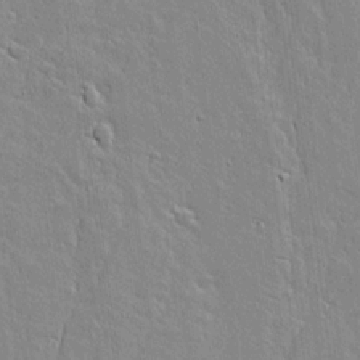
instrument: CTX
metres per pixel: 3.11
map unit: lAvf
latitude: 17.0458
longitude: -127.6505
